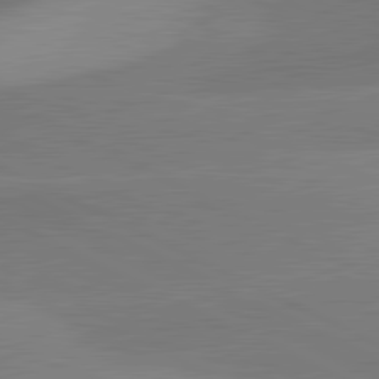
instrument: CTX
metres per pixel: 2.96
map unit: lApd
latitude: 81.5560
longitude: 127.4454
